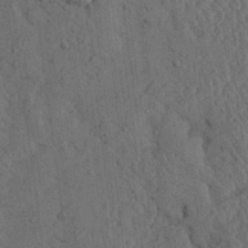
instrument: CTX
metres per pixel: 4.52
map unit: Ave
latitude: 23.8772
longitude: -134.3089
